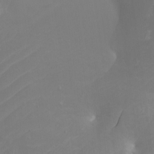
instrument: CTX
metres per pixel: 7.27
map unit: Htu
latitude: -4.3495
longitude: -88.1389
